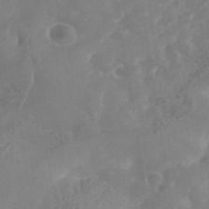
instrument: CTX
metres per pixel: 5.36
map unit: Nhe
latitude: -38.1795
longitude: -117.6883
